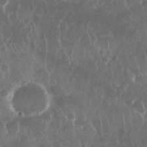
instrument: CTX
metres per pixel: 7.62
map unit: Nhu
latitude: 28.8191
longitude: -63.7639
